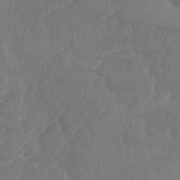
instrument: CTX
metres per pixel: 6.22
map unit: Nhe
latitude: -36.0472
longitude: -177.7827
